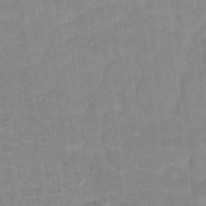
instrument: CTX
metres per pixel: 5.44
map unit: Hto
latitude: 17.0836
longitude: -35.0647
